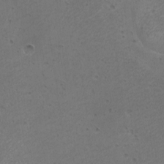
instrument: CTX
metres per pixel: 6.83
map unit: eHh
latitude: -9.3887
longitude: -69.3292
